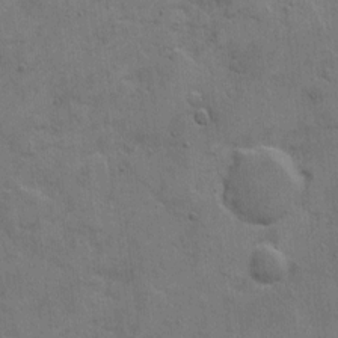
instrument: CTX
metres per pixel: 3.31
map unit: Hto
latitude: 5.7072
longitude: -61.6505
